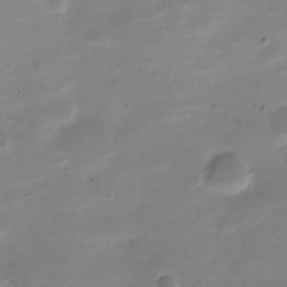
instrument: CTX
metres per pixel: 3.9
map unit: Nve
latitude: -21.2565
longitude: 105.3131
